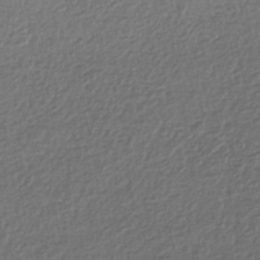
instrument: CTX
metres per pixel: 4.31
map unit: HNhu
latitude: -42.6707
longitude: 96.6519
